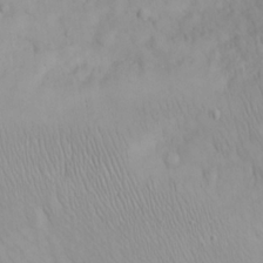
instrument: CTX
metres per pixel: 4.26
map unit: eHh
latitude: 25.2348
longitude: -63.9906
